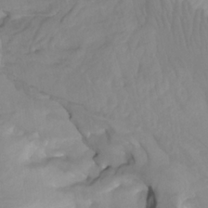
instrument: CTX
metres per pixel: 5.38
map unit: Htu
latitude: -8.4251
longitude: -65.5560
